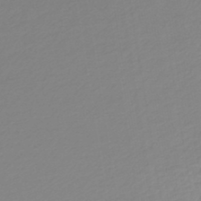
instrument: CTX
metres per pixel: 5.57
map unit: lHb
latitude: -45.9556
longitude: 70.9353
